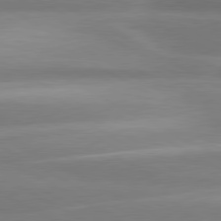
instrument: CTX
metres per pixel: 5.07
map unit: lApd
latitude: 80.6113
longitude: -135.1403
